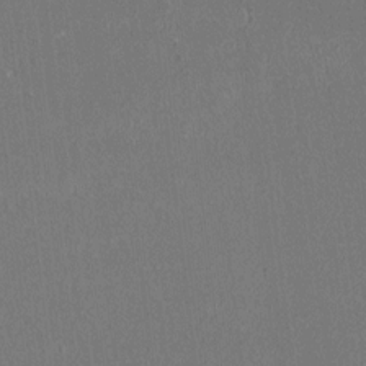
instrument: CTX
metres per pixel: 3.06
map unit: HNhu
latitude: 1.8205
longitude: 0.4062
